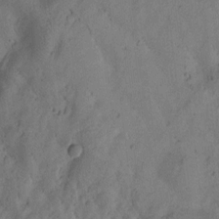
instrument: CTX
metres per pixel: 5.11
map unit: Htu
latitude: 0.3656
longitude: 175.5021
